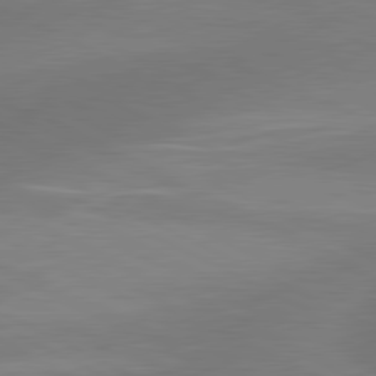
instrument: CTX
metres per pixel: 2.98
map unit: lApd
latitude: 80.9136
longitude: 126.5195
